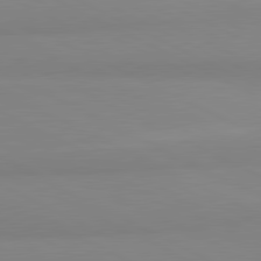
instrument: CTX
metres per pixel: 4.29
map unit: lApd
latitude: 81.2537
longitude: 179.6533
